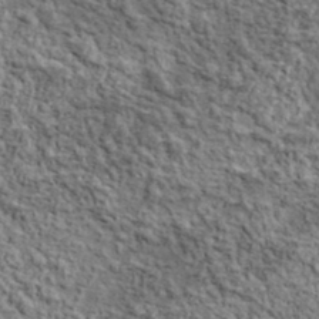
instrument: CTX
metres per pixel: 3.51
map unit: lHvf
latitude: 38.1578
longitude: -90.1578
